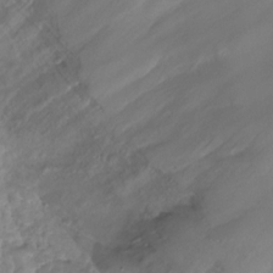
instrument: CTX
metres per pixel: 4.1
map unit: Nhu
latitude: -29.8800
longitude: -71.7638
